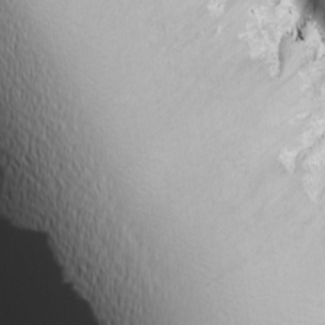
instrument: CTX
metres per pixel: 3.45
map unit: Ave
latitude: 8.8002
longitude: -105.9717
